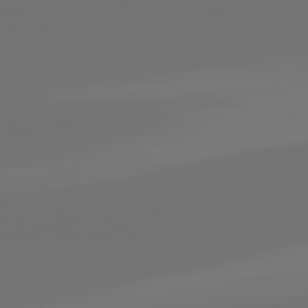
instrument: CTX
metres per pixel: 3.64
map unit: lApd
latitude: 82.1577
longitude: -161.0458
